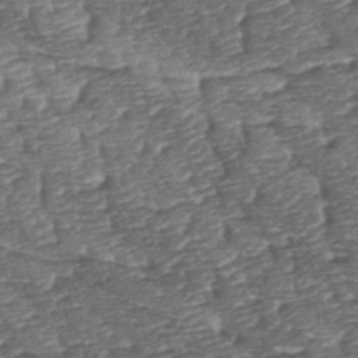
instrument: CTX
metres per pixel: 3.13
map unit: lAa
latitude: -2.5384
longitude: -127.9528
